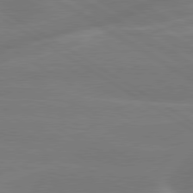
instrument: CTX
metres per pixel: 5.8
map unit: lApd
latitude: 79.6694
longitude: -143.7261
